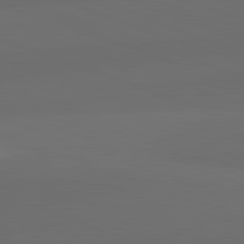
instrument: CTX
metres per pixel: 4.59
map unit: lApd
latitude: 82.1199
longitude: 134.6141
